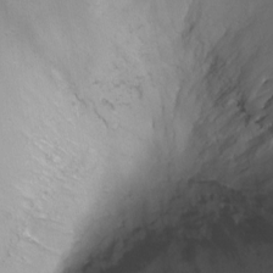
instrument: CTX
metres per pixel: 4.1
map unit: Nhu
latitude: -9.3887
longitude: -77.2348
